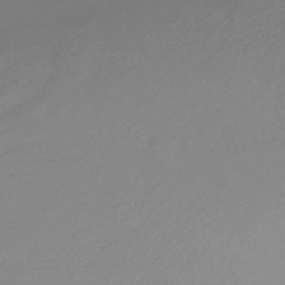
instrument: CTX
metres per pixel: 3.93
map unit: lHb
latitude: -47.9178
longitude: 60.5196
